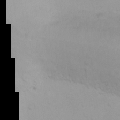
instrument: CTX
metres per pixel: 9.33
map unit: Ht
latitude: 3.6883
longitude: -23.1403
